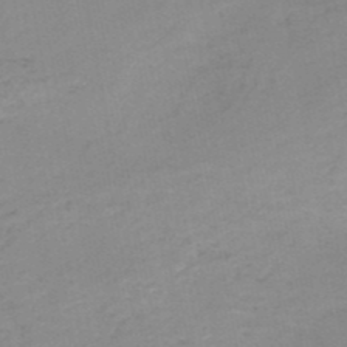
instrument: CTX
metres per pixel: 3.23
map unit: HNb
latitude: -51.1620
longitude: -52.1956
